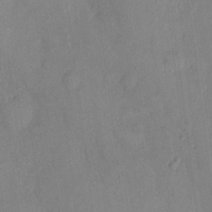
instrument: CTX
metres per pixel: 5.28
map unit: HNhu
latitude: 6.2522
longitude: -3.4615
